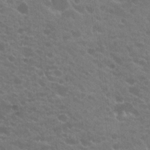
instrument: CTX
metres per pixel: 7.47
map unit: Hto
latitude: 21.0081
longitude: -34.4034
